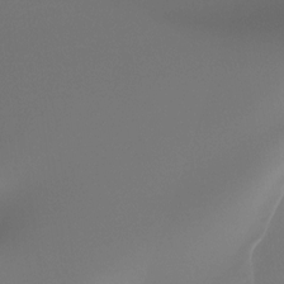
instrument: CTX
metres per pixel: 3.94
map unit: Ht
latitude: -9.5966
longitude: -39.9339
